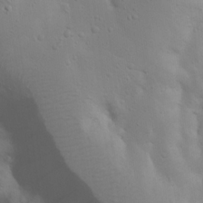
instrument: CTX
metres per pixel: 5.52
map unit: Nhu
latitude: 20.6302
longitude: -73.7261
